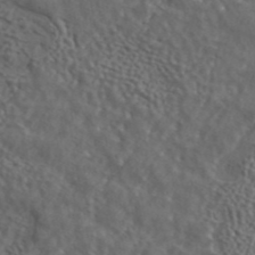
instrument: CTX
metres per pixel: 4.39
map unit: ANa
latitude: 43.1592
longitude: 23.7289
